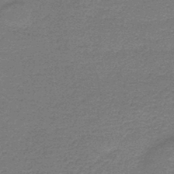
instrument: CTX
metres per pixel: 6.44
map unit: HNb
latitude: -44.9164
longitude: 52.6896
